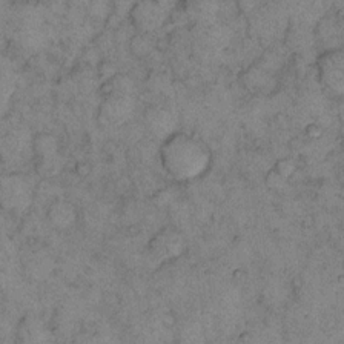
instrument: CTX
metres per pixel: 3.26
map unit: eHh
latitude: 11.9906
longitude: -62.9514
